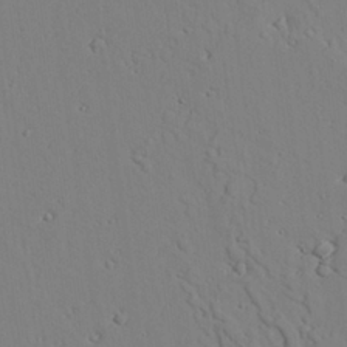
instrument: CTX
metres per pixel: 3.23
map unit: lAvf
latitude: 26.1578
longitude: -110.6680
